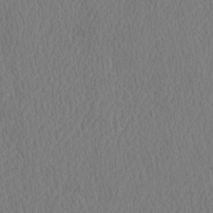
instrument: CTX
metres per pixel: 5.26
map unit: eHh
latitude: -3.5210
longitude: 16.6141
